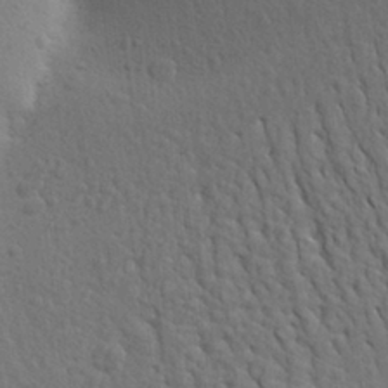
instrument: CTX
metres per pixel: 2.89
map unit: Aa
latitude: 27.4049
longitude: -143.5182
